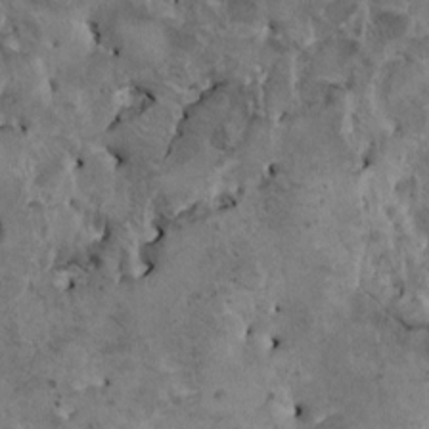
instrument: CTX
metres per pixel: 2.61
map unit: HNhu
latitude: 4.0255
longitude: 4.4818
